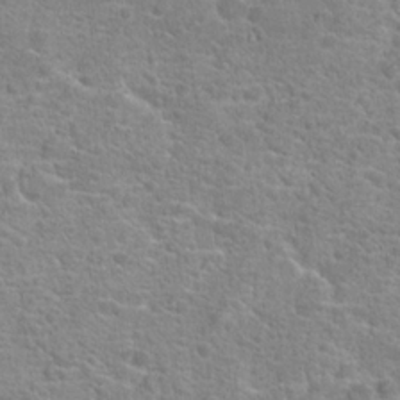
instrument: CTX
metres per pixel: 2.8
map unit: Hto
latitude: 18.3467
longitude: -41.4615
